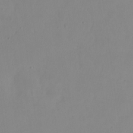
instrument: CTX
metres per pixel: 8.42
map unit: eHh
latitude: 23.3104
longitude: -65.9528
